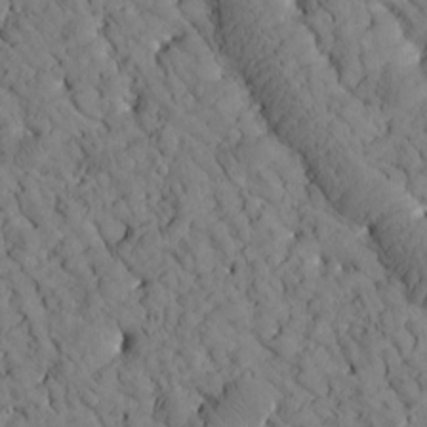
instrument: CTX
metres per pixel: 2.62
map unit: Htu
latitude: -2.1038
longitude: 173.9367
